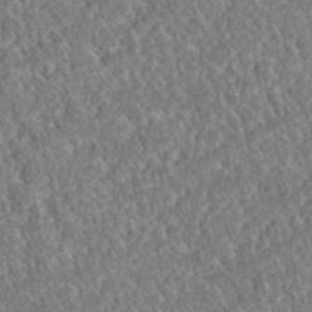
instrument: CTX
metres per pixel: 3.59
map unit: eAb
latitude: 37.6316
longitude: 112.0850
